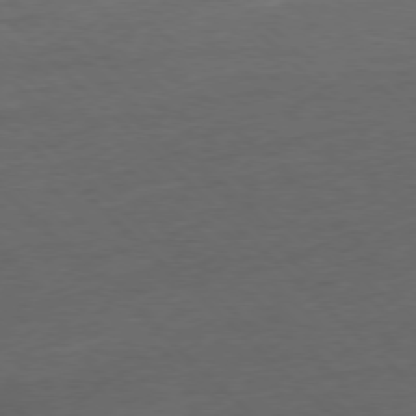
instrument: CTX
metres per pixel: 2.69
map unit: Ap
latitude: -77.9367
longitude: -79.9339
